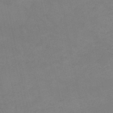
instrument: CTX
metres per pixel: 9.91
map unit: HNb
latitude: -50.6329
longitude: -40.0633
